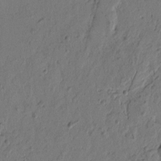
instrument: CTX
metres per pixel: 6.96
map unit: Htu
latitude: -3.7855
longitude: -177.4048
